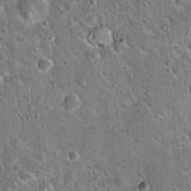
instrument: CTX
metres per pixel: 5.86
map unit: Hto
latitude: 22.2145
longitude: -51.2159
